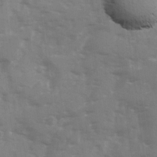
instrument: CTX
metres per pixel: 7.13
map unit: Ave
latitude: 12.7435
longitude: -102.8569
